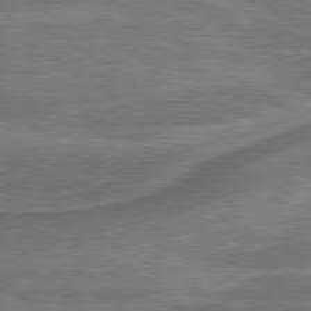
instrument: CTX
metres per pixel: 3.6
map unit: lApd
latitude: 79.9528
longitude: 173.1998
